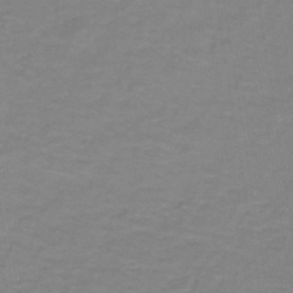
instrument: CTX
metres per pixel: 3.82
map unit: lHb
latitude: -42.0849
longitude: 56.1228
